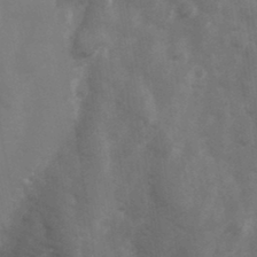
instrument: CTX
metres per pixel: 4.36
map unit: Hve
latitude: 33.3482
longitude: 150.9353
